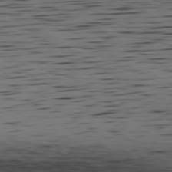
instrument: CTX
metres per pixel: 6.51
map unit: Ap
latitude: -80.0472
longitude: -100.9514
